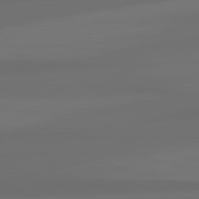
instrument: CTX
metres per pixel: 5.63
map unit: lApd
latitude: 82.2144
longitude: -172.3845
